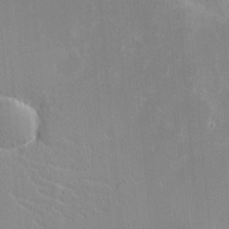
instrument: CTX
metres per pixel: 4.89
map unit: eHh
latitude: -2.2739
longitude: -85.1592
